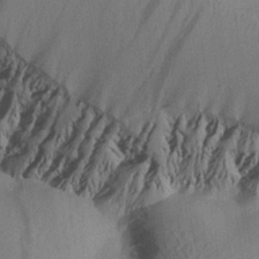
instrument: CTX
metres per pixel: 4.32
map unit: Aa
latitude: 26.0444
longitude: -143.7261
